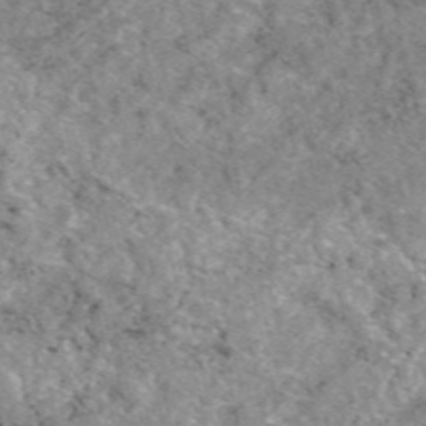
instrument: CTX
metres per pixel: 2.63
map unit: eAb
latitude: 48.0255
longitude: 112.4440
